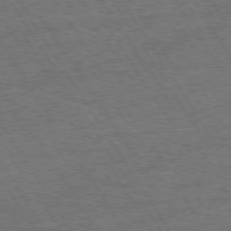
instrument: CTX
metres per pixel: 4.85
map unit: Hpe
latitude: 72.9703
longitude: -128.3089
